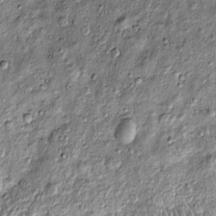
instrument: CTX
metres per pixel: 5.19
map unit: Htu
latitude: -4.2739
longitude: 159.2376
